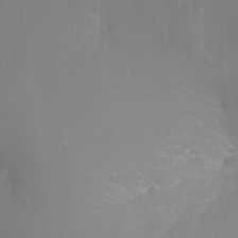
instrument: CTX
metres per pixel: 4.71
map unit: Ht
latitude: -3.0486
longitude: -26.0444
